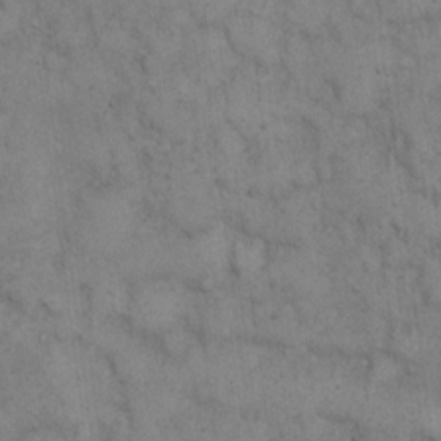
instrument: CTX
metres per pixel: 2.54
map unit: eHh
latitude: 13.4804
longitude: -62.9703
